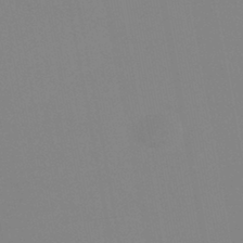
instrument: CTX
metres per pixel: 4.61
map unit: eHb
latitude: -37.3887
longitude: 74.6141
